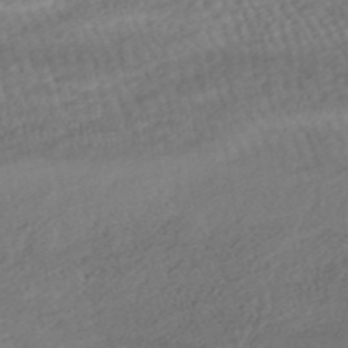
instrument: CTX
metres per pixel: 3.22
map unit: HNhu
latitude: -45.5210
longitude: 105.3698
